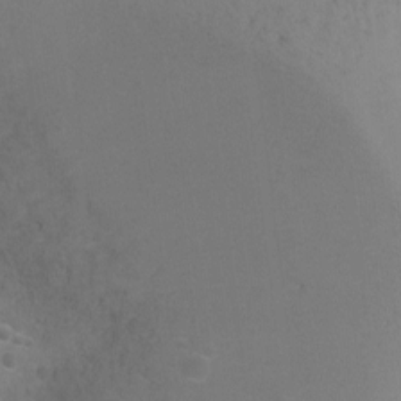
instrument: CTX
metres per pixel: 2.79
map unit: Ht
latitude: -6.1605
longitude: -28.4412
